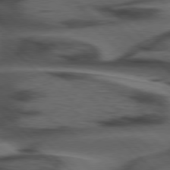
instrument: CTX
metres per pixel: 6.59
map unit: Hpe
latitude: 77.7827
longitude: -155.9150
